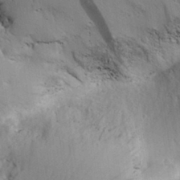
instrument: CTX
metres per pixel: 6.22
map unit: Aa
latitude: 31.3671
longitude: -142.6113
